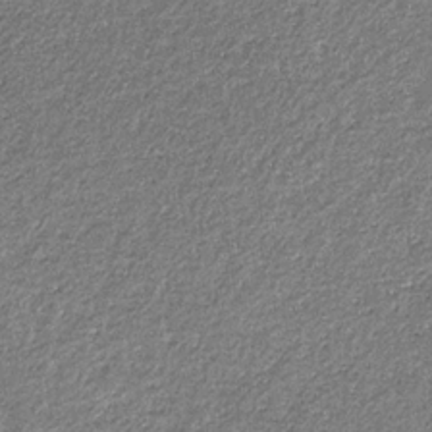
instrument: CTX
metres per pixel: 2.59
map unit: eHb
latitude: -31.2943
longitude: 69.3131
